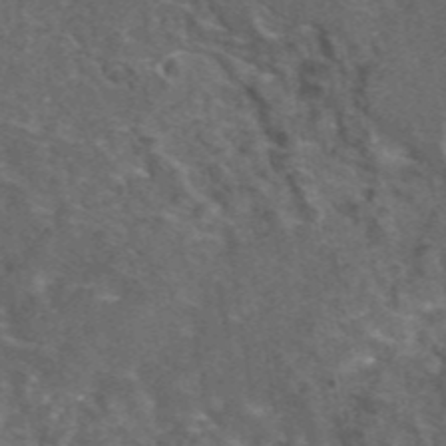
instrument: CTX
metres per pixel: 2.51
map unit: eAb
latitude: 45.2537
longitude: 116.1416
